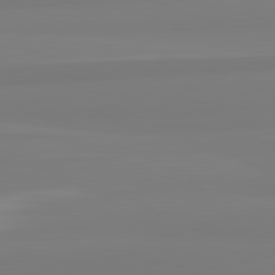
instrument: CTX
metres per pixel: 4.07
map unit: lApd
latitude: 82.4601
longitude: 173.1431
